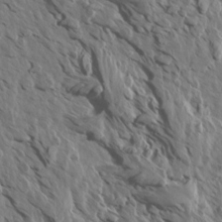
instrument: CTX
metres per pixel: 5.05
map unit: Aa
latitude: 13.7072
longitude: -142.8191
